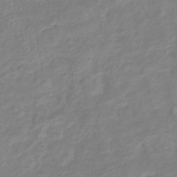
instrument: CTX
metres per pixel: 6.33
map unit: eHb
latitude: -38.1039
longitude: 75.7100
